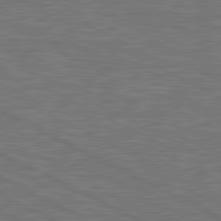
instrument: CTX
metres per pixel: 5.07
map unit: lApd
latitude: 81.1592
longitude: -171.9906
